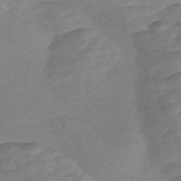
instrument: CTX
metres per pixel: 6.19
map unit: Nve
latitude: -57.8233
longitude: 57.6722
